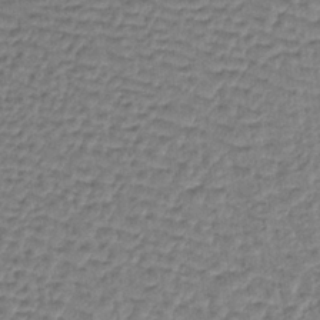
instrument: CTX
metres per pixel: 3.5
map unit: lHb
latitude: -36.5007
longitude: 59.7666
